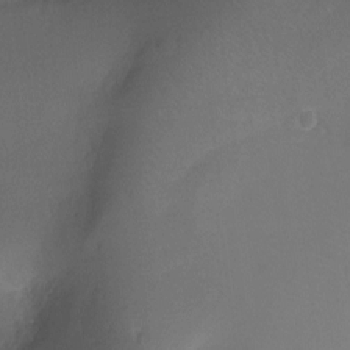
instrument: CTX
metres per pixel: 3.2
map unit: Ht
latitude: -9.7478
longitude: -46.5168
